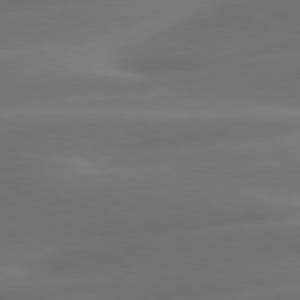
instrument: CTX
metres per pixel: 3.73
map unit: Hpe
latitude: 79.1781
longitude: -129.1403
